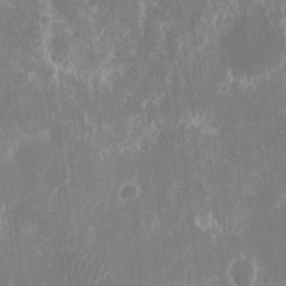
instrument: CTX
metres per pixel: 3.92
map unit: eHh
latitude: 11.4238
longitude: -71.4804
